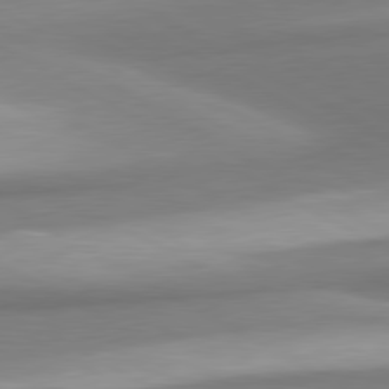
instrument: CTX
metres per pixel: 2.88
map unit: lApd
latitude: 80.3656
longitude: 177.7667
